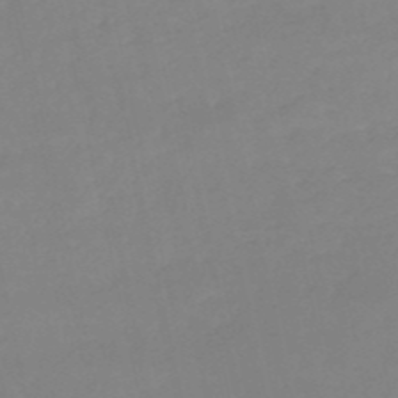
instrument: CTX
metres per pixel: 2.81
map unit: eHh
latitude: -52.7463
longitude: -25.3481
